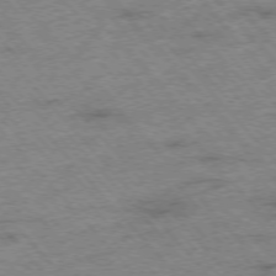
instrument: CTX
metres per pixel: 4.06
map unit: Hpe
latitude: -76.0661
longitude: -14.0444
